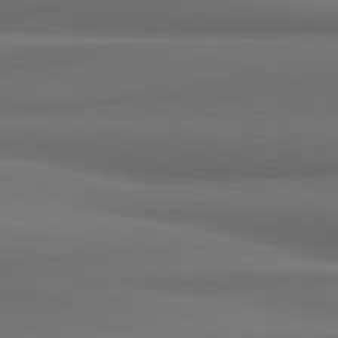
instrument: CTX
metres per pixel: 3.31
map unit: lApd
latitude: 81.7450
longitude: 170.8597
